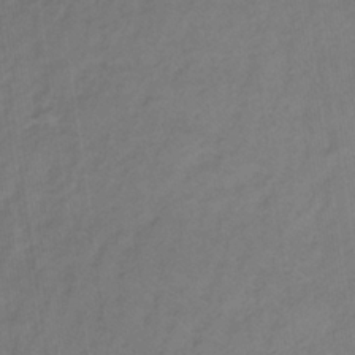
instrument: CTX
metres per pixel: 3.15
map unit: lHb
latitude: -34.9920
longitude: 71.1620
